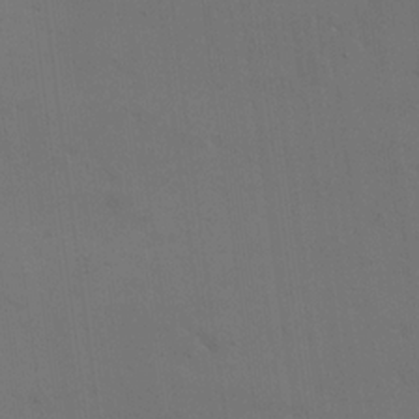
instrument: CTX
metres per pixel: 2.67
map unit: eHh
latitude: 18.6301
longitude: -66.3845
